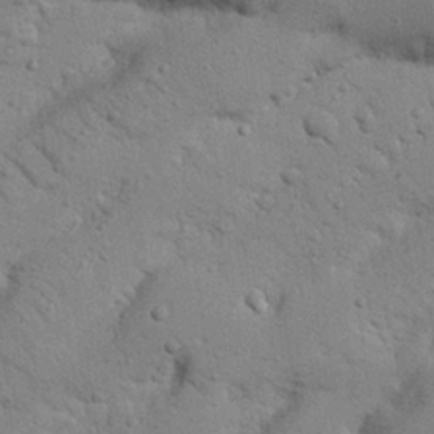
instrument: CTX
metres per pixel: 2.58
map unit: Nhu
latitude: 22.5546
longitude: -74.7813
